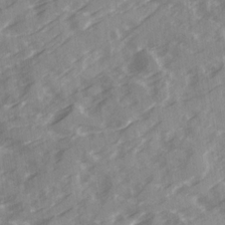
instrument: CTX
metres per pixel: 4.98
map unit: Ave
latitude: 19.8394
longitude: -131.3104
